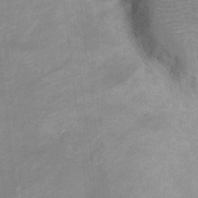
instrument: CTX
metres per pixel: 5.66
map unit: Ht
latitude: 5.8772
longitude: -36.8191
